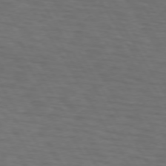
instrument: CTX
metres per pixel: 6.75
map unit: lApd
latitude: 73.2159
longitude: -73.8206
